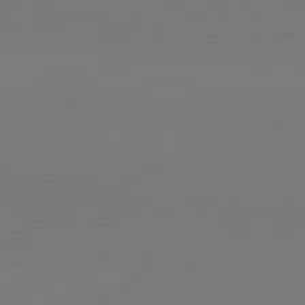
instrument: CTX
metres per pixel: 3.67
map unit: Hpe
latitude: -81.9178
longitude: 8.8219
